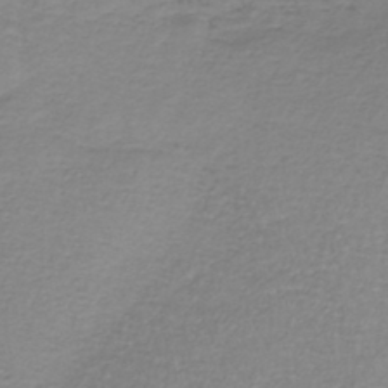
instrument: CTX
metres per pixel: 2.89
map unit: lHb
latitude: -40.7463
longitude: 71.7856
